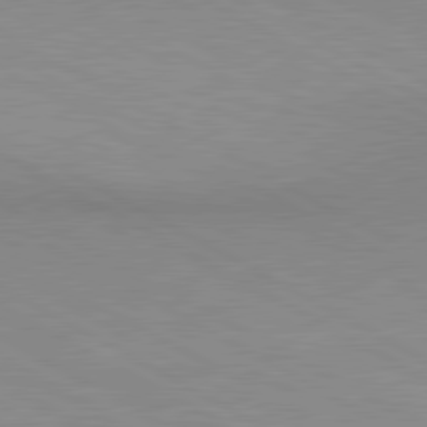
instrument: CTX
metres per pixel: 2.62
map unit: lApd
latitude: 80.6868
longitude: 150.2550
